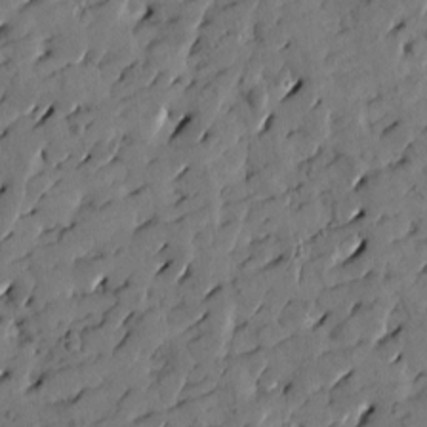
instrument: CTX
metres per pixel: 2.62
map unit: Htu
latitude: 1.4615
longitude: 178.5196
